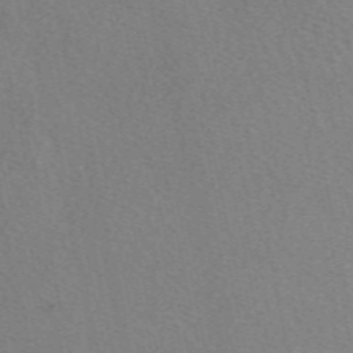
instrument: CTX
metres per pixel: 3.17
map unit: eAb
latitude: 50.4601
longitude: 109.3510
